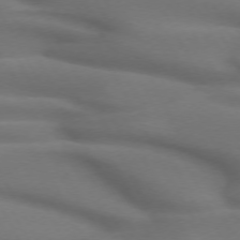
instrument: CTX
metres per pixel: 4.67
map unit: lApd
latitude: 71.7638
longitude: -51.7827
